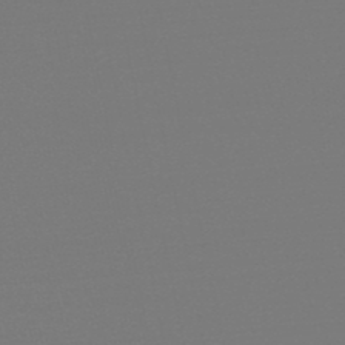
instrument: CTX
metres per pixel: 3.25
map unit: eHb
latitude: -49.5210
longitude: 67.1620
